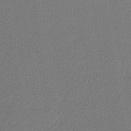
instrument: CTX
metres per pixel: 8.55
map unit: lHb
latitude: -40.7652
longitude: 71.0864
